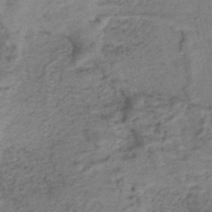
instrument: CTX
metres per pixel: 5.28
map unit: lHb
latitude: -41.7289
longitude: 53.0486
